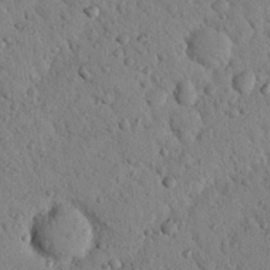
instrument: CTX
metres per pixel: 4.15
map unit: Nhu
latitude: 22.0633
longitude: -76.4412
